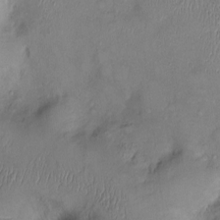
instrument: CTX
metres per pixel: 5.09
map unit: Ht
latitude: 0.7435
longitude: -13.8583
